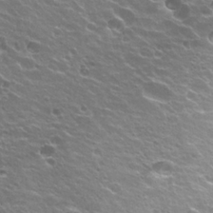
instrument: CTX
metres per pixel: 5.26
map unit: Hto
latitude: 23.1214
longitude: -32.4034
